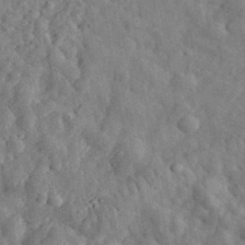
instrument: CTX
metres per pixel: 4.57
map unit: eHh
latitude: 34.8569
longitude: -78.5357
